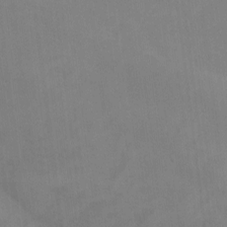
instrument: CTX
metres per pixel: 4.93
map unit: eHh
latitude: -8.4440
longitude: -69.0269
